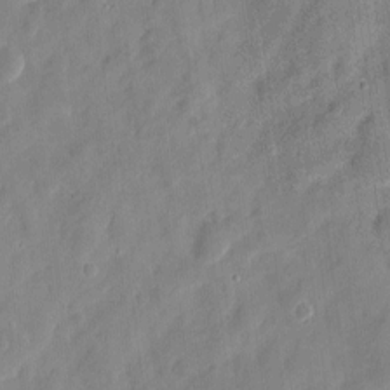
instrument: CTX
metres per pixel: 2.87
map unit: eHh
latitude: 8.1767
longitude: -74.4412
